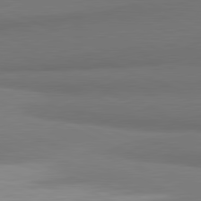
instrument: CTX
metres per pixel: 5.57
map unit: lApd
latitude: 81.5749
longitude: 163.5966
